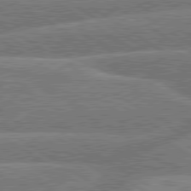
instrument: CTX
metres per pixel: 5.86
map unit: lApd
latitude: 79.9906
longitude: -157.8394
